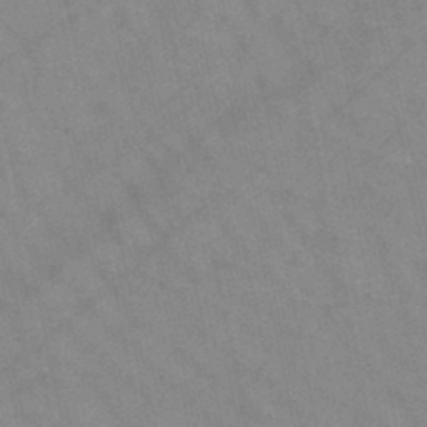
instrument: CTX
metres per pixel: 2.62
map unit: HNb
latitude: -45.1431
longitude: -41.8961
